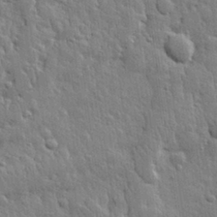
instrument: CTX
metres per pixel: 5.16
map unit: eHh
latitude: 31.0837
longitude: -78.9325
